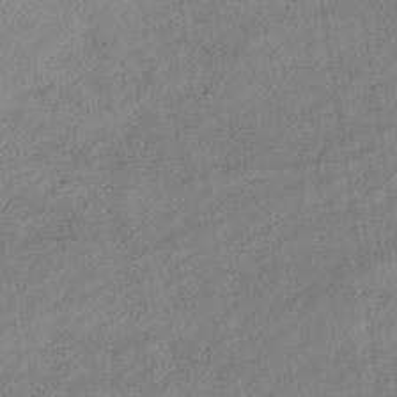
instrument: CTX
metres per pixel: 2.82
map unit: lHb
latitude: -34.7274
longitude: 70.7463
